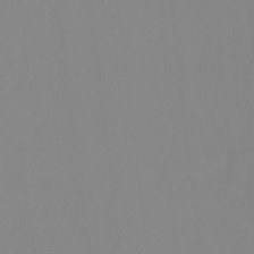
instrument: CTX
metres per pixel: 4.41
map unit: Ht
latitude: -14.7086
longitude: -55.9906
